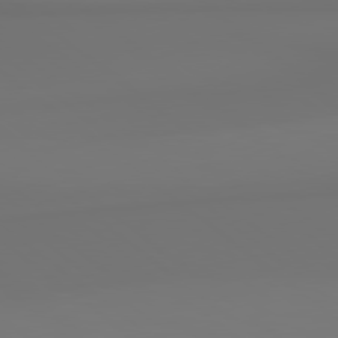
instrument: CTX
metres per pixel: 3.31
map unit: lApd
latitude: 79.0270
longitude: -174.5168
